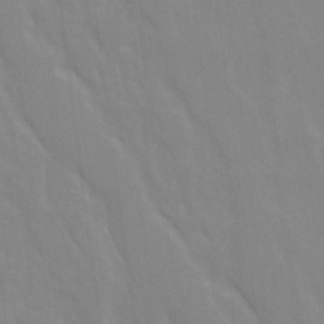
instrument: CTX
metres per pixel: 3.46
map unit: Ave
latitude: 21.5371
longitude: -134.3089
